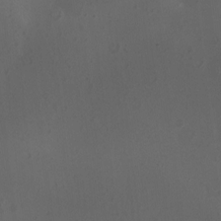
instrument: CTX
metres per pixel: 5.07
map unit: HNhu
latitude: 2.3278
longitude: -0.4601
